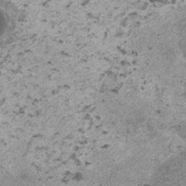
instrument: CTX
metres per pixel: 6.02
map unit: HNhu
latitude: -0.1984
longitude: 3.1620
